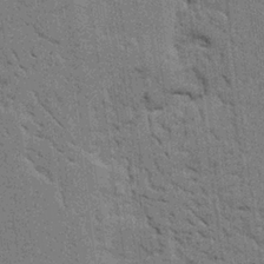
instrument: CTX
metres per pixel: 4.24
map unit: Ave
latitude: 24.1388
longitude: -130.6113
